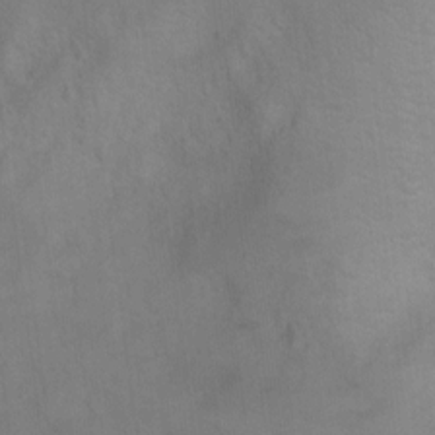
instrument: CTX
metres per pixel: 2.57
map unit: Ht
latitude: 5.5560
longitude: -29.9528
